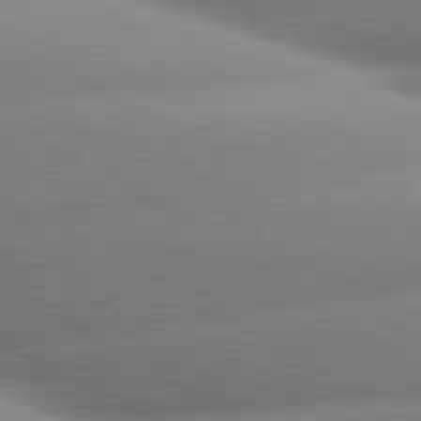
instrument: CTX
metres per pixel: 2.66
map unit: lApd
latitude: 80.2145
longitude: -159.9528
